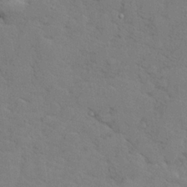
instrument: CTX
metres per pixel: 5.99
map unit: lHvf
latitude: 25.5938
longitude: 143.1242
